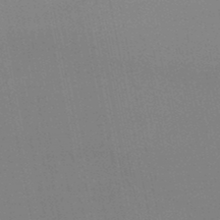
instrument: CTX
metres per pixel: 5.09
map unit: lHb
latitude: -48.1228
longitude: 67.0864
